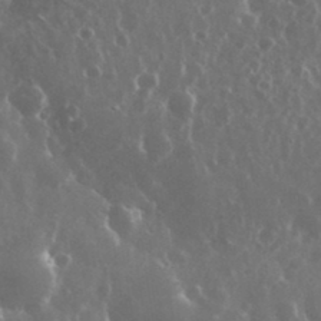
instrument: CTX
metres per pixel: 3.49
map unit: eHh
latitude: 34.7624
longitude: -58.2523
